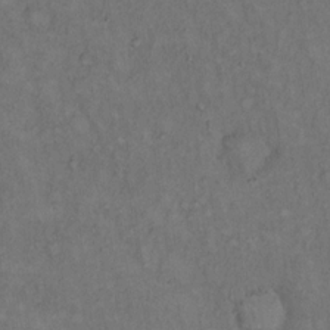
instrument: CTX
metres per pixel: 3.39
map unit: Hto
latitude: 15.1404
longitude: -61.7071
